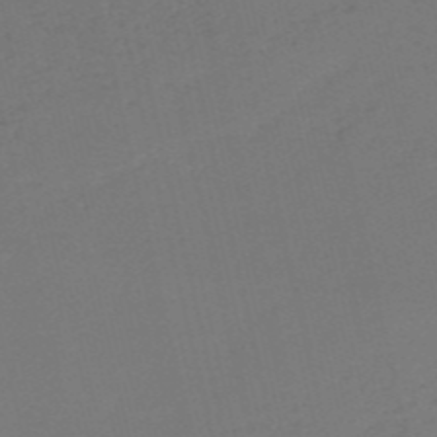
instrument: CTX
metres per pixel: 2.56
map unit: HNb
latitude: -54.5385
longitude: -38.8569
